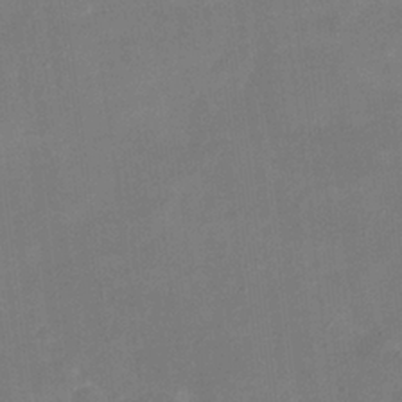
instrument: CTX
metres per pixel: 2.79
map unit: Nhu
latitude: -16.7086
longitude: -56.4223
